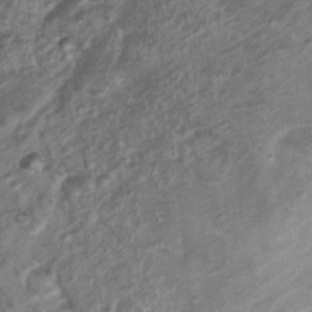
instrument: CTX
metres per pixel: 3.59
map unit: Nhu
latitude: 5.5560
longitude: -18.1955
